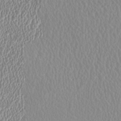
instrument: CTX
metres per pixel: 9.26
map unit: HNhu
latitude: -0.0283
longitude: -1.4237
